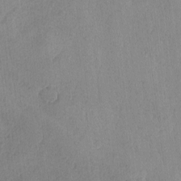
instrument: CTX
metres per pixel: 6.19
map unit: lAvf
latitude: -5.8800
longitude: -115.0458
